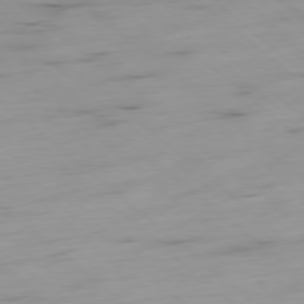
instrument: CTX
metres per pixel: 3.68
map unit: Ap
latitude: -78.6896
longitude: -61.1403
